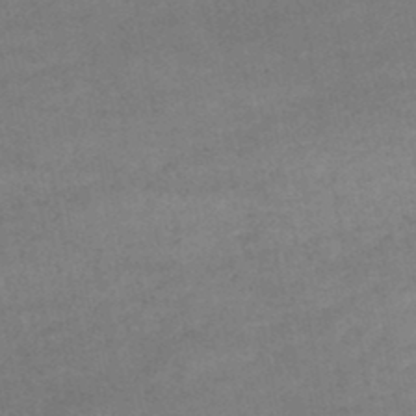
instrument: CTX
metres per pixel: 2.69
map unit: lHb
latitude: -46.2550
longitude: 61.8611
